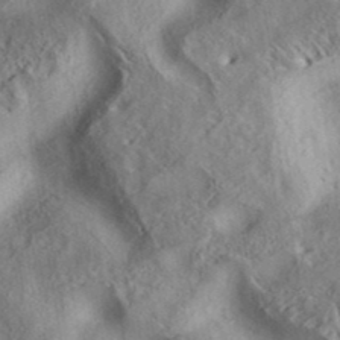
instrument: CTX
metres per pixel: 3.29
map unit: eAb
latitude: 38.3278
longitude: 112.8786
